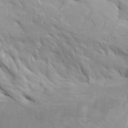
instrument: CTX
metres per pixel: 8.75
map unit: Nhu
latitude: -4.1605
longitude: -74.1389
